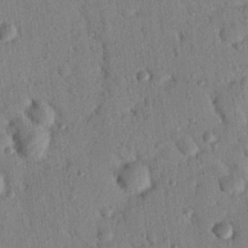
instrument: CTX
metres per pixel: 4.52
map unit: Nhu
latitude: 20.8947
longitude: -78.8569
